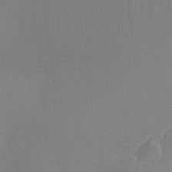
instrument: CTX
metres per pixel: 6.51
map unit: Aa
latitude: 24.8002
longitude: -145.3104
